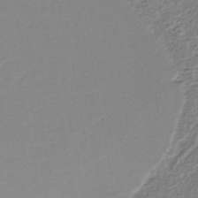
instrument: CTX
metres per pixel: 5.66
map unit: lHb
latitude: -36.6707
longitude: 58.5573
